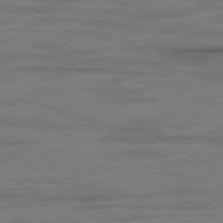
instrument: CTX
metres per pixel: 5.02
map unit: Ap
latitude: -80.0850
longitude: -104.3468
